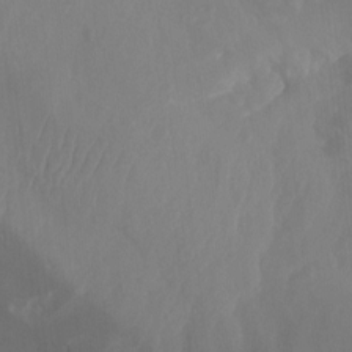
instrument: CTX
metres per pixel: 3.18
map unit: Nhu
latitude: -12.5574
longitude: -65.5938
